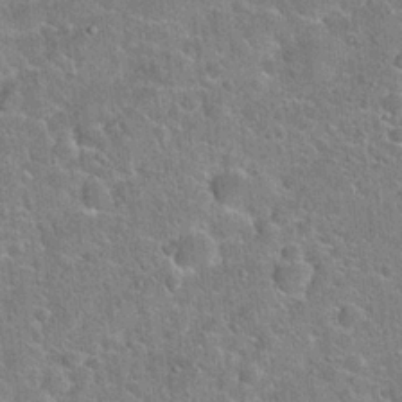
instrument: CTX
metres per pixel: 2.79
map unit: Hto
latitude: 21.7261
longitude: -51.0836
